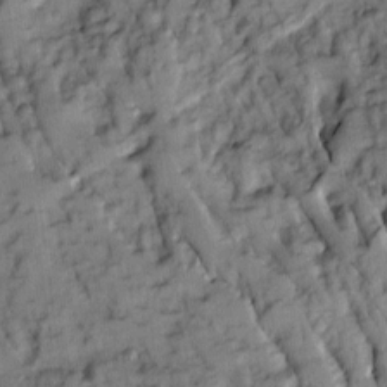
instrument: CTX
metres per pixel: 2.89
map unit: Ave
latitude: 8.8380
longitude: -103.0269
